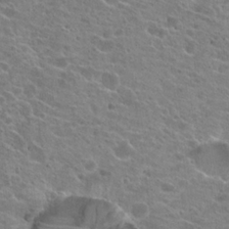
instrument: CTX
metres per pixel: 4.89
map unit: Hto
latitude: 21.7639
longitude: -42.1011
